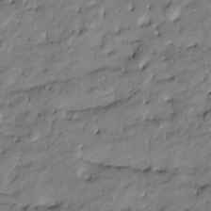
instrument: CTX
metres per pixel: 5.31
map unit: Htu
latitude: -8.8597
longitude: 177.3132
